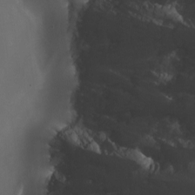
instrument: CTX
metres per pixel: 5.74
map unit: Nhu
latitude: -9.6533
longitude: -77.9150
